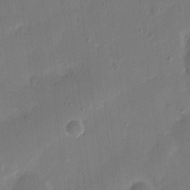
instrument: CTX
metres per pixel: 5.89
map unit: eHh
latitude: 9.1025
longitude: -68.0444
